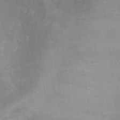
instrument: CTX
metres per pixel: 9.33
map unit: Hto
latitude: 33.3104
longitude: -44.0255
